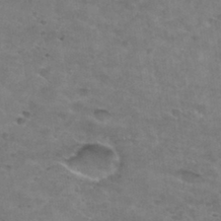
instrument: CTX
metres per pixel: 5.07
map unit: Hto
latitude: 29.8772
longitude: -46.7247
